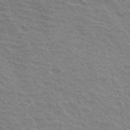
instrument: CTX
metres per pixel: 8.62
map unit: Hto
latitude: 34.2144
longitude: -43.0647
